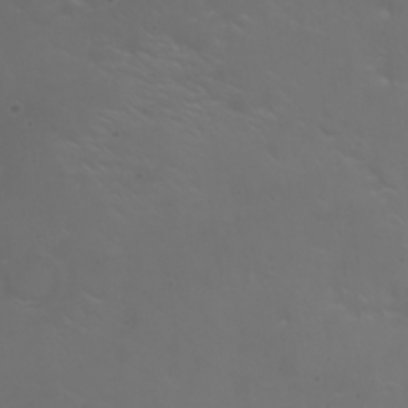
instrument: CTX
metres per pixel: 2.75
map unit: eHh
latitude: 21.9528
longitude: -64.2522
